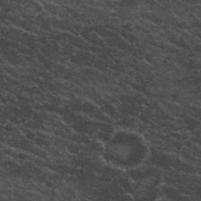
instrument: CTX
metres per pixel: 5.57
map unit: Nhu
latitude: 29.5371
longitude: -53.5749
